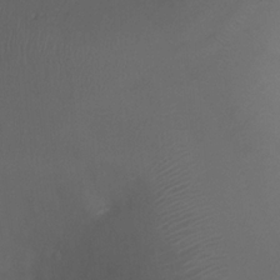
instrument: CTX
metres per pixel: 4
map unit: Ht
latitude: 0.8569
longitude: -21.2537
